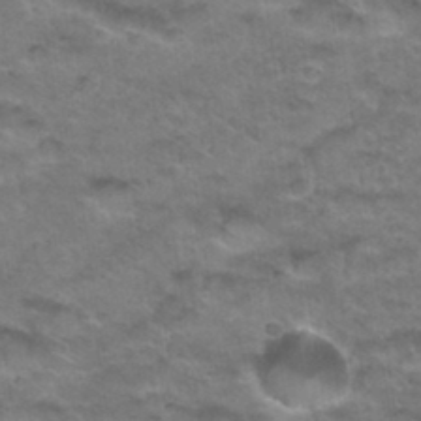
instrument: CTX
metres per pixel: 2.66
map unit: Hto
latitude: 34.2144
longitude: -48.7624
